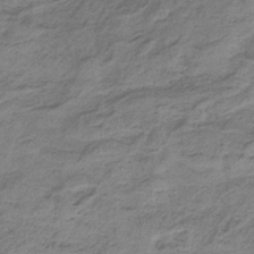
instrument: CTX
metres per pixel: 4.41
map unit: HNb
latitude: -33.9178
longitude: 58.5384
